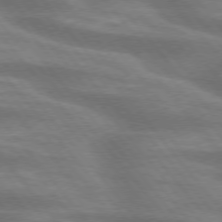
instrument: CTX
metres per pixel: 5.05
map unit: lApd
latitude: 75.4804
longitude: -58.3089
